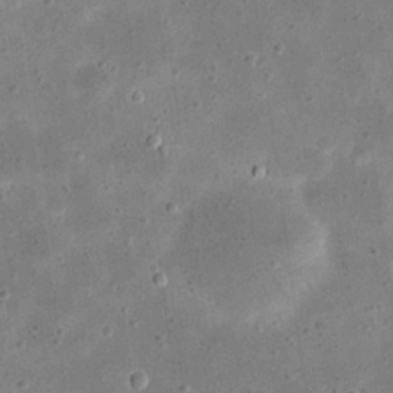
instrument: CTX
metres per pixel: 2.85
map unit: eHh
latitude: 21.4238
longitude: -66.4979
